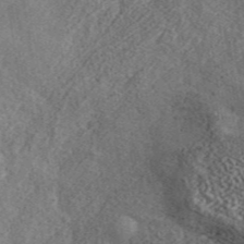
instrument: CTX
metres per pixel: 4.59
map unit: ANa
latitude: 44.8380
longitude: 46.1039
